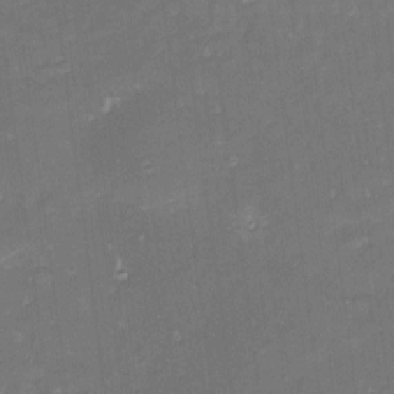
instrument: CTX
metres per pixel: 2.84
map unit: eHh
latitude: -2.2361
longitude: -82.1388
